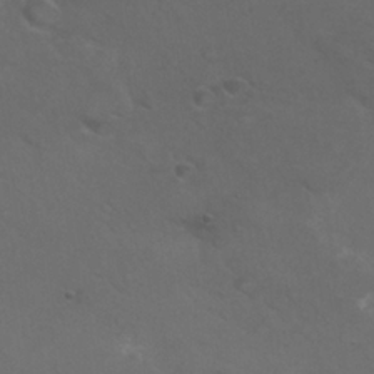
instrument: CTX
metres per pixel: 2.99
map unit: Nhu
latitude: 24.2900
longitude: -52.8947
